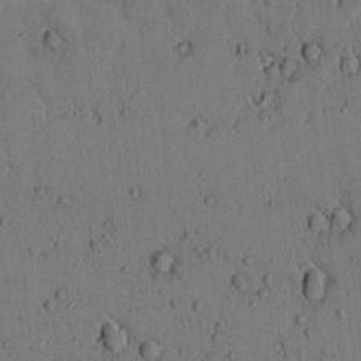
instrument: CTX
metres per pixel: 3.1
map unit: lAvf
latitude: 4.6301
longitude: 159.2753
